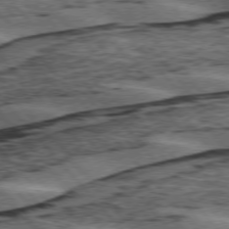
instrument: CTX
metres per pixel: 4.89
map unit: lApd
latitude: 75.8394
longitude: -77.5560
